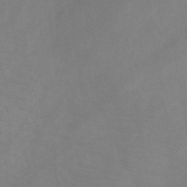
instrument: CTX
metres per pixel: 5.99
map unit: HNb
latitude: -44.8597
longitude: -39.3671
